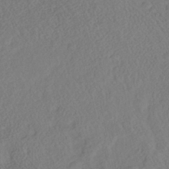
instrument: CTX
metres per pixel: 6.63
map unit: Nhe
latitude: -41.8800
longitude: -111.8961
